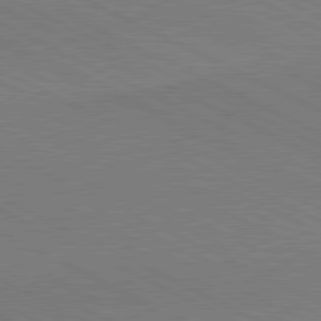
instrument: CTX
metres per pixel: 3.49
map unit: lApd
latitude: 80.9136
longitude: 148.6330
